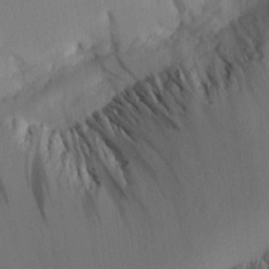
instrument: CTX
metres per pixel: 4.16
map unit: Aa
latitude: 25.3292
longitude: -132.6113
